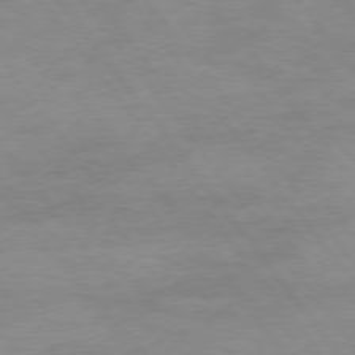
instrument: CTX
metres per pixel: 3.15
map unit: Hpe
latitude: 75.0836
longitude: -143.4427
